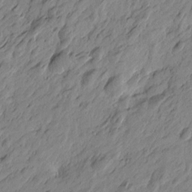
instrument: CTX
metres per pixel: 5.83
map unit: Htu
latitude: -5.1620
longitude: -179.4049
